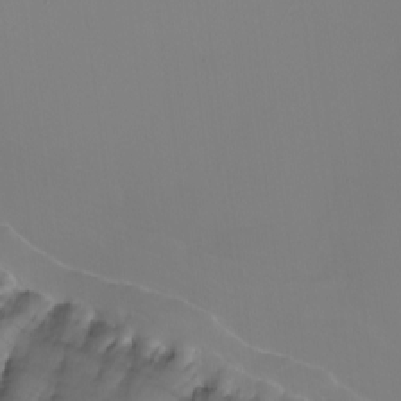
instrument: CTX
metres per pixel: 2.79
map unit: Nhu
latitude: -8.3873
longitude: -83.9339
